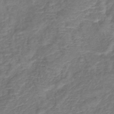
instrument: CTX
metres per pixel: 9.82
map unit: lHb
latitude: -42.0849
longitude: 78.6329
